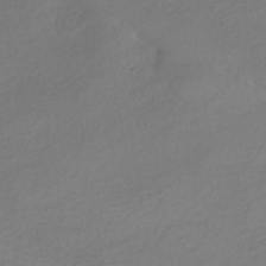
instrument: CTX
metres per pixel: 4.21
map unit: HNhu
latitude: -41.8422
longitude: 95.8989
